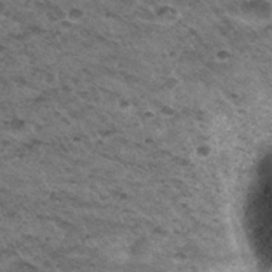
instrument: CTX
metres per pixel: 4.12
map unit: Hto
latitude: 33.2348
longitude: -48.2900
